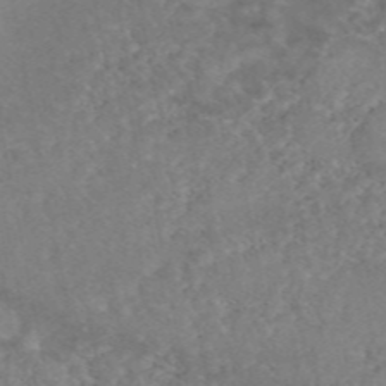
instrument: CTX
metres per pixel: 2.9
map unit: eAb
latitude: 47.6316
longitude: 120.1794
